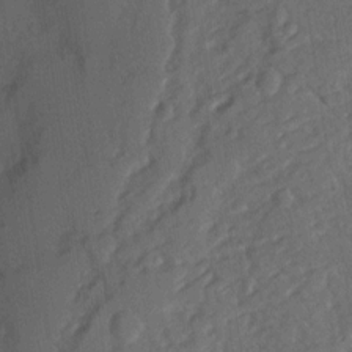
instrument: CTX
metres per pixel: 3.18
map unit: Hve
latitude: 12.6113
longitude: -89.7639
